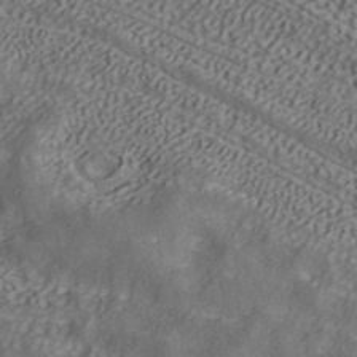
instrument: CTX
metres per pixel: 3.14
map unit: ANa
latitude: 39.8961
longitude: 34.9731
